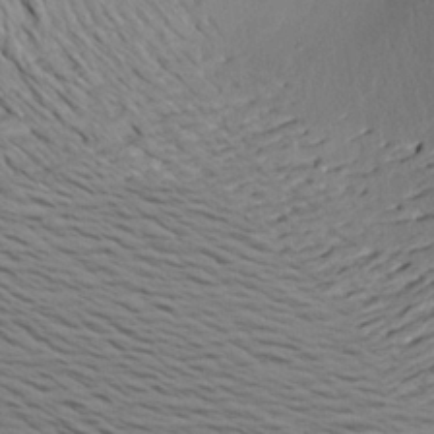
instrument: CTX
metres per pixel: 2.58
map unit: Aa
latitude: 19.3670
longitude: -144.8569
